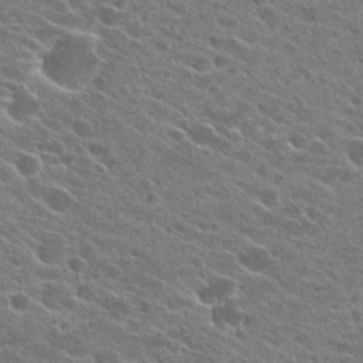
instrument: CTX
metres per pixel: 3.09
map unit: Hto
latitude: 23.8205
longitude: -41.1592
